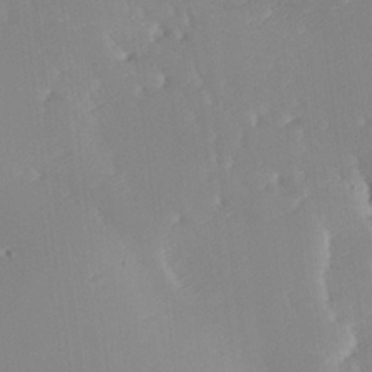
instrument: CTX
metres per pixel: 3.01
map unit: lAa
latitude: -10.8219
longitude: -125.3481
